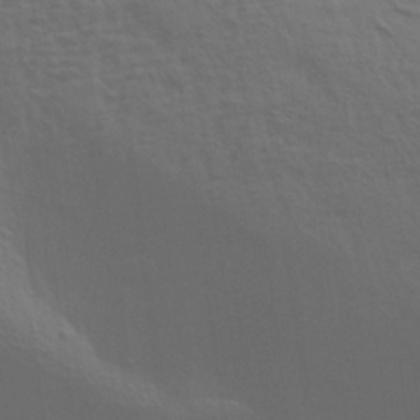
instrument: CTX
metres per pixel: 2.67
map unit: Aa
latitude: 31.1781
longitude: -133.3293
